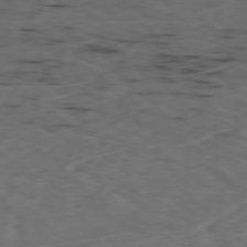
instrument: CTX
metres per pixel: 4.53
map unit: Ap
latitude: -78.4251
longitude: -74.4979
